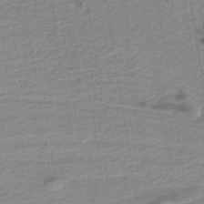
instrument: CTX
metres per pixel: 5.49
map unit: lHb
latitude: -36.0094
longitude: 59.0675
